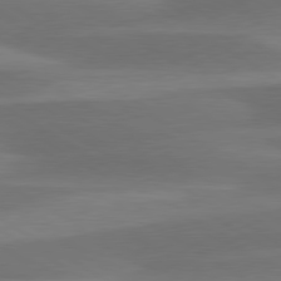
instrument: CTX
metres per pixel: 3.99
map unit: lApd
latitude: 79.7072
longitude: -88.4601
